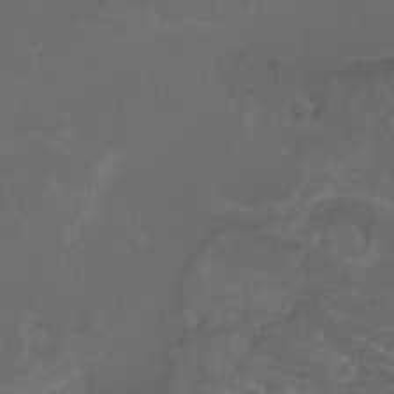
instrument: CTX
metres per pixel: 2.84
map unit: HNhu
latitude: 5.3859
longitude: 8.3684
